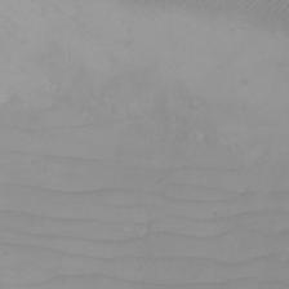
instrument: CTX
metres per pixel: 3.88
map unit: eHh
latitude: -6.3873
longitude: -79.6883
